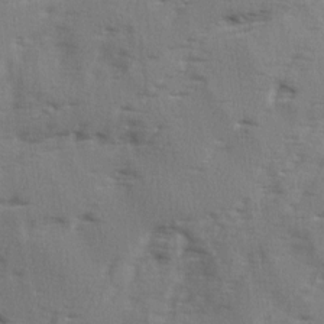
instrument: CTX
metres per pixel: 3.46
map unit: Ave
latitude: 2.2333
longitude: -110.7246
